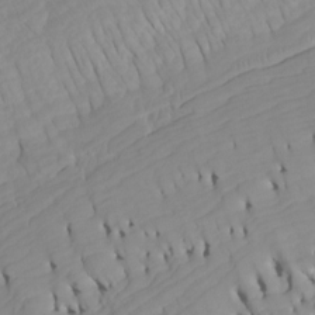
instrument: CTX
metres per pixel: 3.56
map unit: Htu
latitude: -6.7652
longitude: -69.7638
